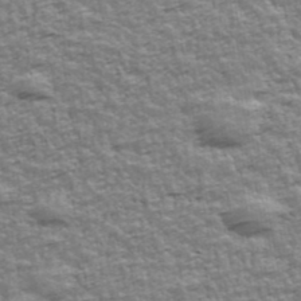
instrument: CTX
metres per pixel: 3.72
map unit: Ave
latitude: 42.5546
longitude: -112.1956
